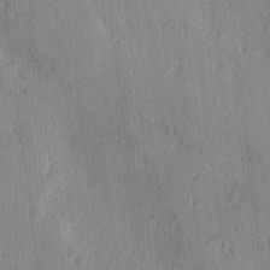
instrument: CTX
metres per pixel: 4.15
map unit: lAvf
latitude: -4.7463
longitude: -113.7261
